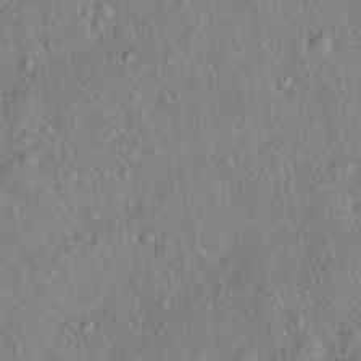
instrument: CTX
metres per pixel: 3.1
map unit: Hto
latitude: 18.2900
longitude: -52.8002
